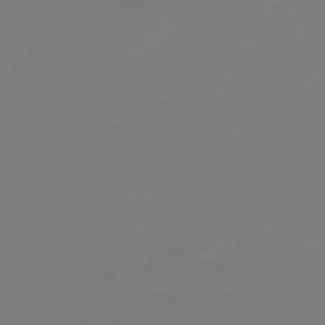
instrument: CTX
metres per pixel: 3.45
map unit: HNb
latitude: -45.5966
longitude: 51.7289
